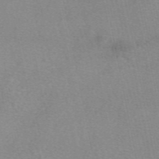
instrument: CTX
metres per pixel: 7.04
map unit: eAb
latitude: 49.3482
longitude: 106.3496
